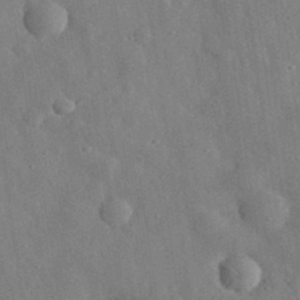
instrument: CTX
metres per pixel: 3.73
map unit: eHh
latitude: 32.5168
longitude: -77.7260
